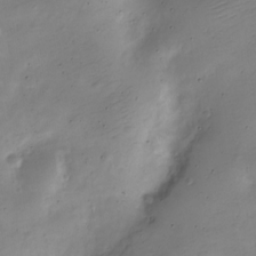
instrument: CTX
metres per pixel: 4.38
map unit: Nve
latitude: -25.0297
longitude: 105.9556
